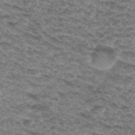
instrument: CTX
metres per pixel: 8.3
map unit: Hto
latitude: 31.0648
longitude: -48.1011
